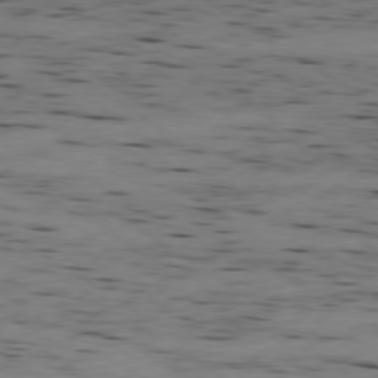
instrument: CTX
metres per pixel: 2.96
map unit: Ap
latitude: -79.5399
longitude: -100.8380
